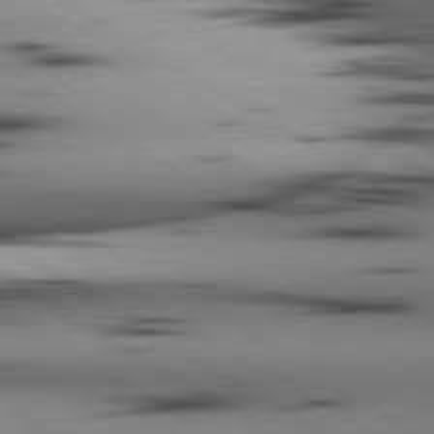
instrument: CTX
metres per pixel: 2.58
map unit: lApd
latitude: 80.3656
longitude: 161.0864
